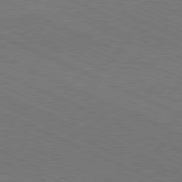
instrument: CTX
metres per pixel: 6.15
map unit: Hpe
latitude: -81.4833
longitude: 15.6533
